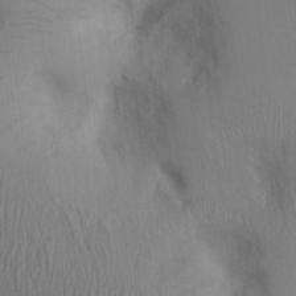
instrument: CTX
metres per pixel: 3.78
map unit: Ht
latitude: 0.1766
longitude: -13.3860
